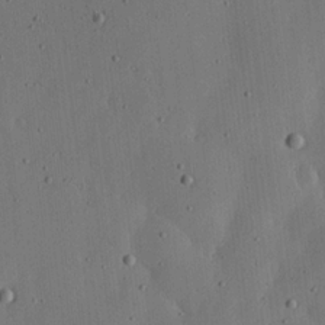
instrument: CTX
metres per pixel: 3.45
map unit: lHvf
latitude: 19.6694
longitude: -114.9702
